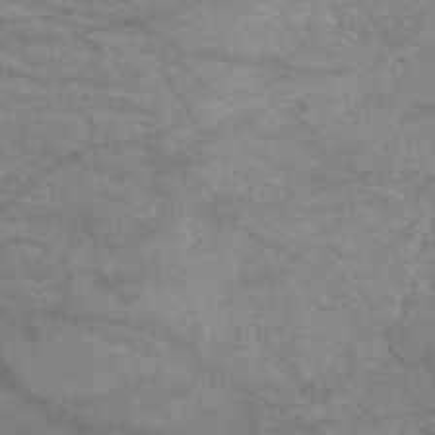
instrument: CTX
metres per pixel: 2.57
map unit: HNb
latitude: -52.7652
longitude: -43.1214
